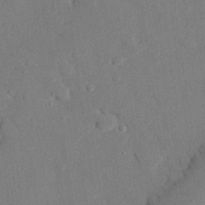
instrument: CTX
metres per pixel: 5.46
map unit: eHh
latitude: 26.6869
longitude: -80.5924
